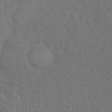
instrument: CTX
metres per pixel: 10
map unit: Hto
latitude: 17.7639
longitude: -41.3481
